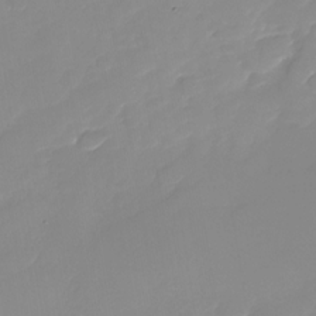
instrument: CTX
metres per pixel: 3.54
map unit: Nhu
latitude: -28.4818
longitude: -63.9339
